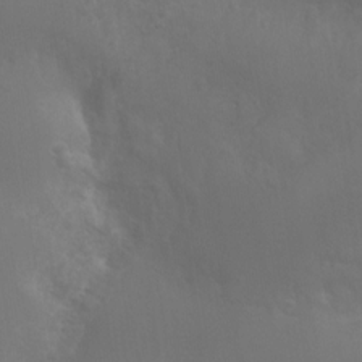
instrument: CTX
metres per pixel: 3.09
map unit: Nhu
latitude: 6.5168
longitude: -19.4993
